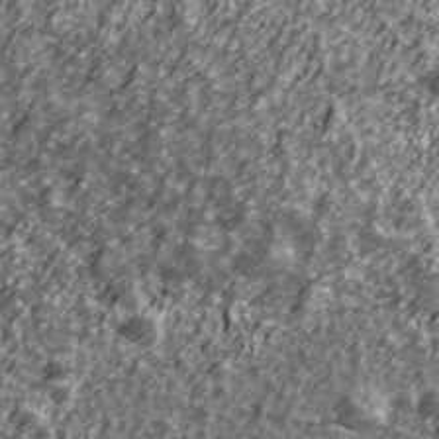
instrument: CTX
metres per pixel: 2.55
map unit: Ave
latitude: 42.0444
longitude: -113.9339
